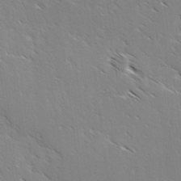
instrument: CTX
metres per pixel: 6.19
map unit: lAvf
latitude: -3.8989
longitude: -113.1592
